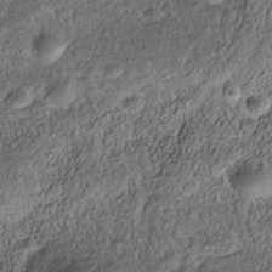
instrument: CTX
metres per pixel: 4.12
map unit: Nhe
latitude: -39.5777
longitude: -117.0836
